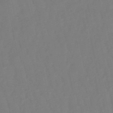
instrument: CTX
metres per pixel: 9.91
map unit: eHb
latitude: -50.5007
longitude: 77.3132
